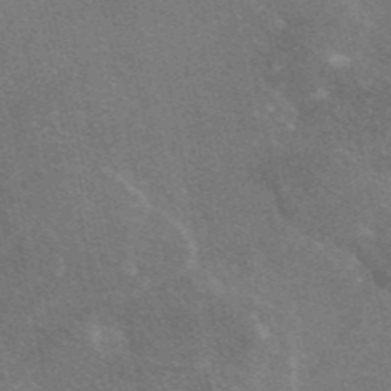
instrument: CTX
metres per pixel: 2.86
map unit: eAb
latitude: 46.4601
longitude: 115.7855
